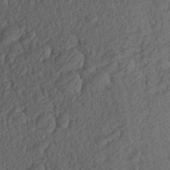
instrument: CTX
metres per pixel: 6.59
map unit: Aa
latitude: 27.3482
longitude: -143.6694
